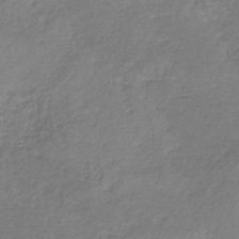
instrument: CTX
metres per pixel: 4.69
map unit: HNb
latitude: -34.8786
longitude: 55.7100
